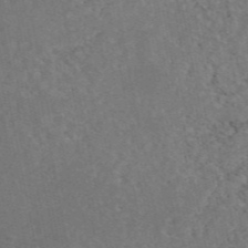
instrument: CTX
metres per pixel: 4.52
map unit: eAb
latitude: 47.5183
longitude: 116.1794
